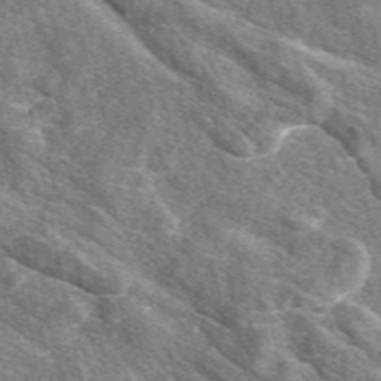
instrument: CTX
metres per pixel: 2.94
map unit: eAb
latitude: 48.4412
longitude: 119.6911
